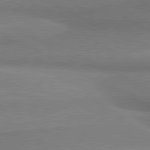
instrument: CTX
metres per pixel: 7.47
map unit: lApd
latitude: 80.5168
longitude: 166.8030
